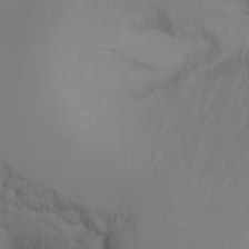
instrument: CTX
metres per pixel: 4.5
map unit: Ht
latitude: -7.6722
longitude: -35.1970
